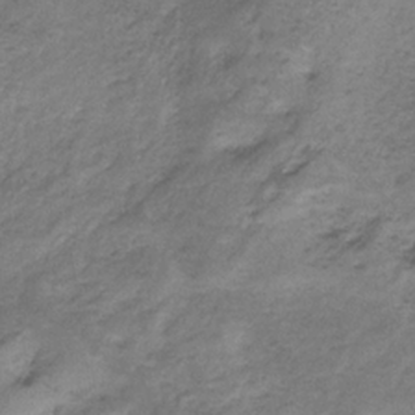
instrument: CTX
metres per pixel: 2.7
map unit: HNb
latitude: -33.1998
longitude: 61.8044
